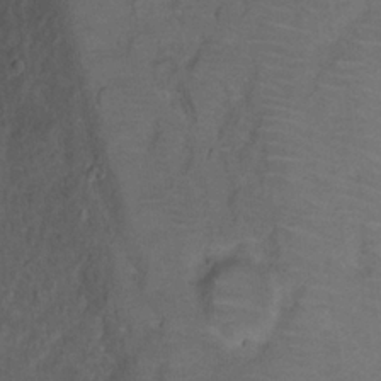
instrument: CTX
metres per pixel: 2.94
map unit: Ht
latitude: 1.6882
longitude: -33.3671
